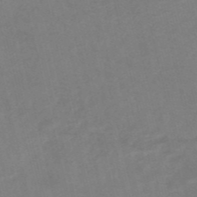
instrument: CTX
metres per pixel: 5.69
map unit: HNb
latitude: -53.6910
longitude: -47.7261
